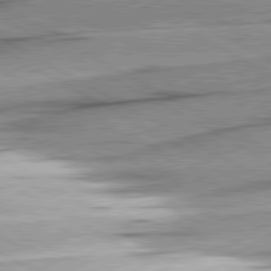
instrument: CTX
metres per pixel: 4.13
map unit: lApd
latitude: 80.4790
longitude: -157.1403
